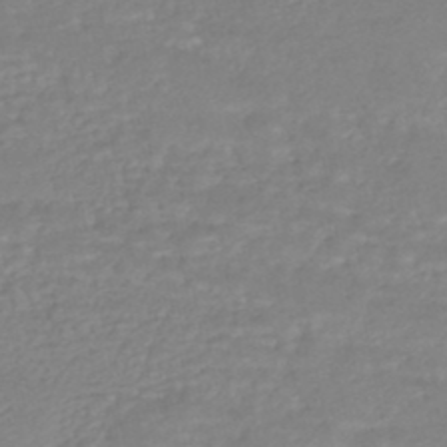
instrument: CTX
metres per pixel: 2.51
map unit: HNhu
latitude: -47.4454
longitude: 96.1228
